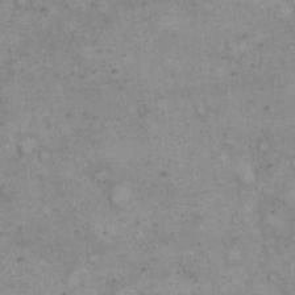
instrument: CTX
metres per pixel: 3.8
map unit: eHh
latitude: 15.4805
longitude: -63.5938
